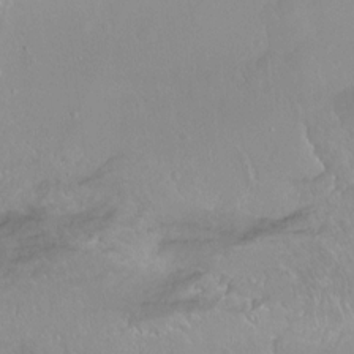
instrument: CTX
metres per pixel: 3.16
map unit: Ht
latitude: -15.0487
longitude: -44.0633
